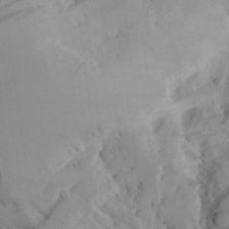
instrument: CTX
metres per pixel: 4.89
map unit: Aa
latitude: 25.2725
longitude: -131.6694
